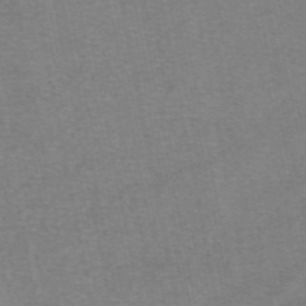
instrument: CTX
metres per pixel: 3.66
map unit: eAb
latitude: 48.7246
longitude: 103.7100
